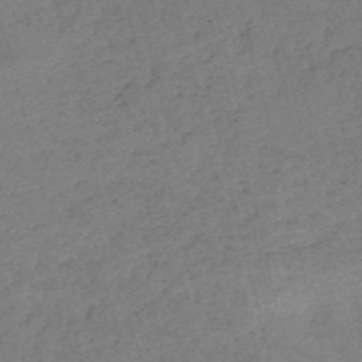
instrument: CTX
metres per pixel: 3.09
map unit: HNb
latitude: -54.7274
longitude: -36.4034
